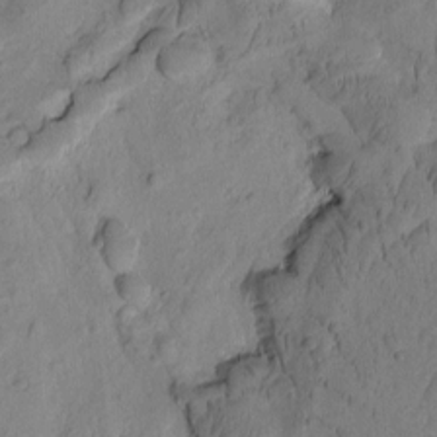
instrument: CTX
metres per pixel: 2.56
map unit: Htu
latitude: -2.0283
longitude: 172.0094
